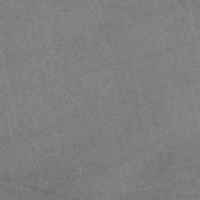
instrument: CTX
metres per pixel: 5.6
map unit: eAb
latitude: 48.0822
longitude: 107.9745
